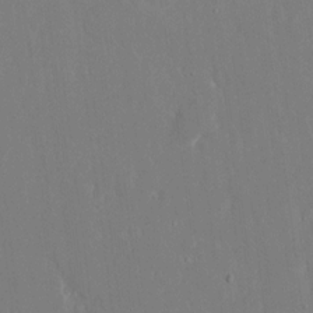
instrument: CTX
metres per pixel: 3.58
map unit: eHh
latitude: 14.7247
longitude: -71.8016
